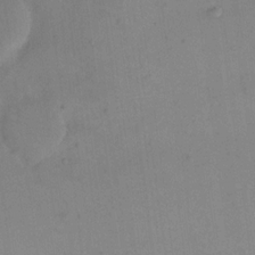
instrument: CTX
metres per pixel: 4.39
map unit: eHh
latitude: 16.4412
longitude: -67.4804
